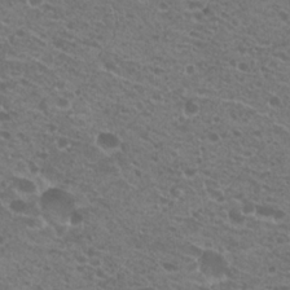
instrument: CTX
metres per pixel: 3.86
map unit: Hto
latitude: 20.6869
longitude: -34.3845
